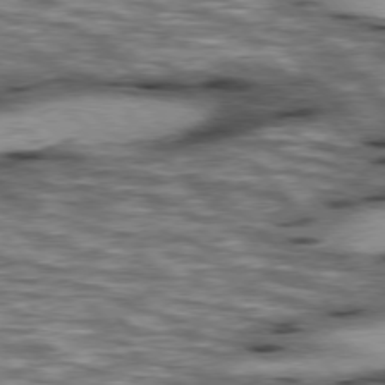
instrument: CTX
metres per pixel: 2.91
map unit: lApd
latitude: 76.4601
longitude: -49.7450
